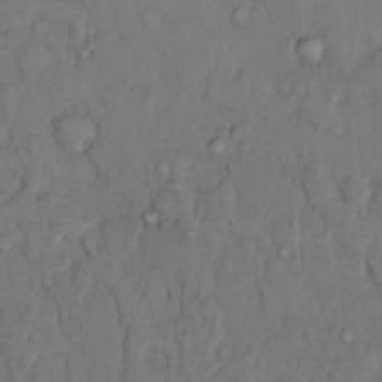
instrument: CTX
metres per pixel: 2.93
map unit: Hto
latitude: 11.2348
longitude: -62.0444
